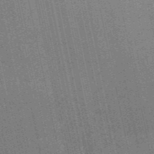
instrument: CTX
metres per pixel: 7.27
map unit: HNb
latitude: -53.6155
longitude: -38.2711
